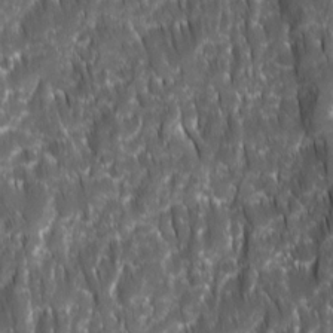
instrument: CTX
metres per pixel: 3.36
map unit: Ave
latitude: 15.6127
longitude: -134.2522
